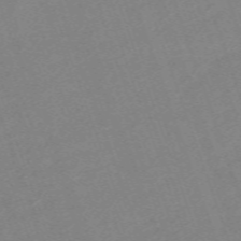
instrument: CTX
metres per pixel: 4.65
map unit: eHh
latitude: -64.2362
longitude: 50.8786
